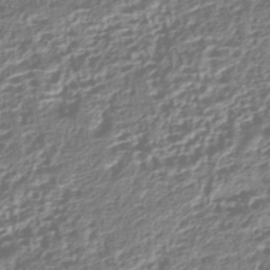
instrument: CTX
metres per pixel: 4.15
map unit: HNhu
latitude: -43.0675
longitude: 106.4440
